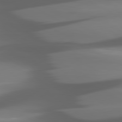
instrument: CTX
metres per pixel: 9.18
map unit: lApd
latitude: 80.5735
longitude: -144.6112
